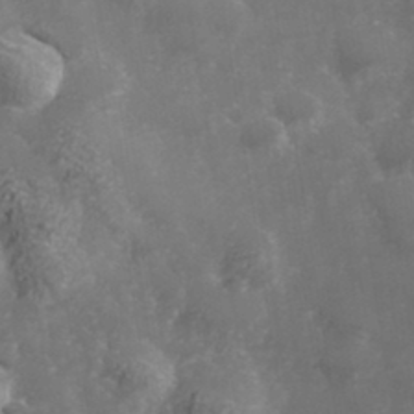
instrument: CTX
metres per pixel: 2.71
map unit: Hve
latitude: 33.2915
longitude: 149.5588
